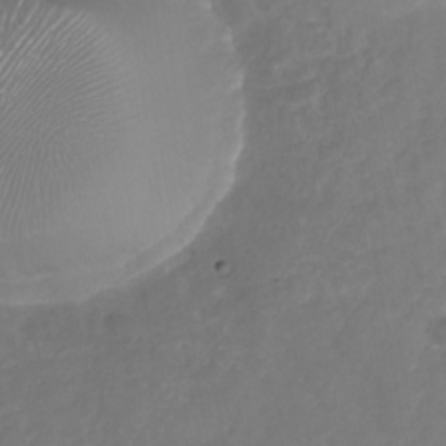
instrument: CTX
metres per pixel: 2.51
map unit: Nhu
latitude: -29.5588
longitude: -70.8002
